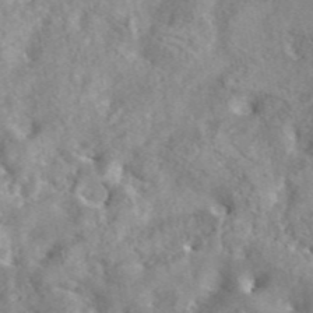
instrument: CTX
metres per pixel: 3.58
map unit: eAb
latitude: 45.1025
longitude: 128.6708
